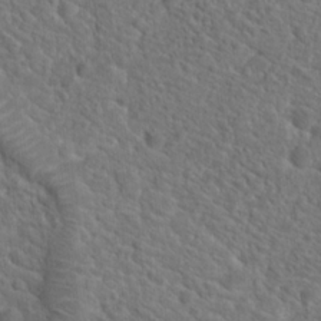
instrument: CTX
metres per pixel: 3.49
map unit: Hto
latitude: 19.3481
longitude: -38.7246
